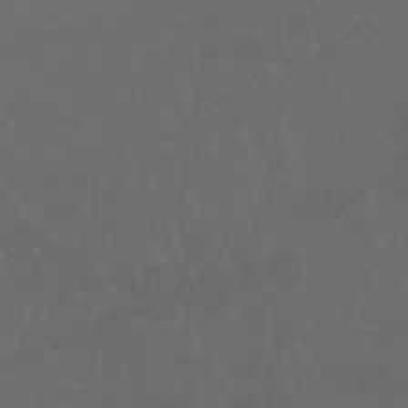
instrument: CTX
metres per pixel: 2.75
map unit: Nhu
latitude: 22.9325
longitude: -65.1403
